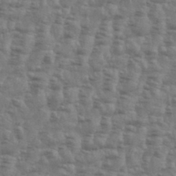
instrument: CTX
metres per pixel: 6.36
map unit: Aa
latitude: 34.7435
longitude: -136.3468
